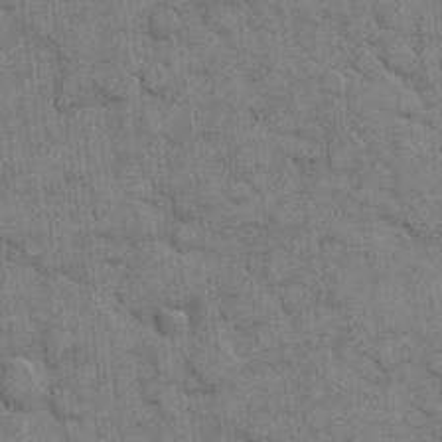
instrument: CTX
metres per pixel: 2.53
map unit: eHh
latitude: 10.9514
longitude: -65.2537
